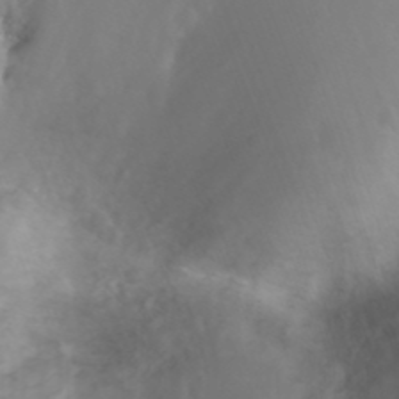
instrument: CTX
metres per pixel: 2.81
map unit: Nhu
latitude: 25.8394
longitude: -62.8758
